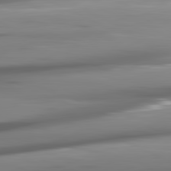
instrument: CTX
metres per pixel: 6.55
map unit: lApd
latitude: 81.5371
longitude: -145.3859
